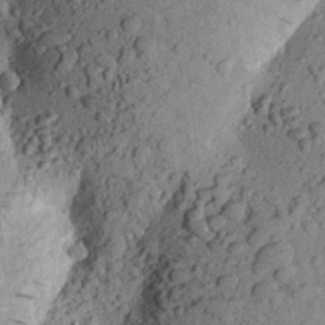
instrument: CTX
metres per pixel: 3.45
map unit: Aa
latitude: 24.1955
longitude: -148.3467
